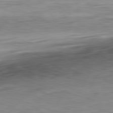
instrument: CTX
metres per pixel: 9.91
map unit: Ap
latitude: -82.2361
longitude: -77.5938
